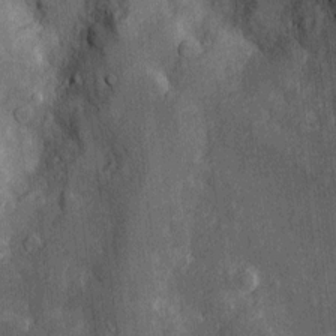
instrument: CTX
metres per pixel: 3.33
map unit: Htu
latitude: -5.1620
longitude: 158.2362
